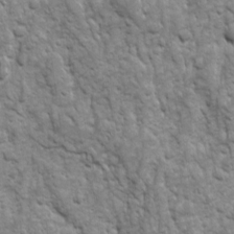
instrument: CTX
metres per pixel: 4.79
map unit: Ave
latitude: 16.4412
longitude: -132.2900
